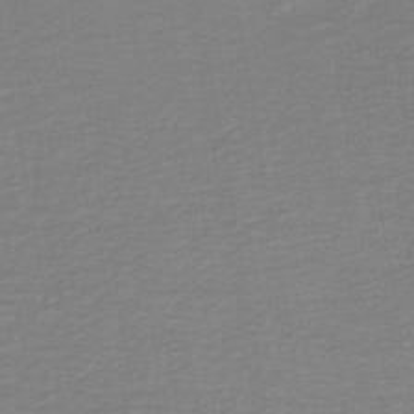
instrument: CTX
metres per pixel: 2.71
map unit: lHb
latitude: -41.3509
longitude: 52.9541
